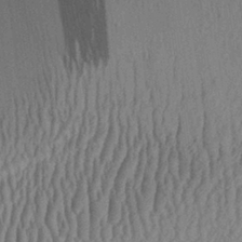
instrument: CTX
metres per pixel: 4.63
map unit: Aa
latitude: 29.1781
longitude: -137.5560
